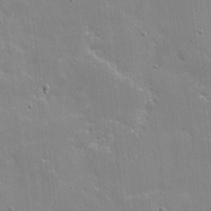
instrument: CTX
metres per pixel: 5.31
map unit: eHh
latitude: 4.2711
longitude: -67.0647
